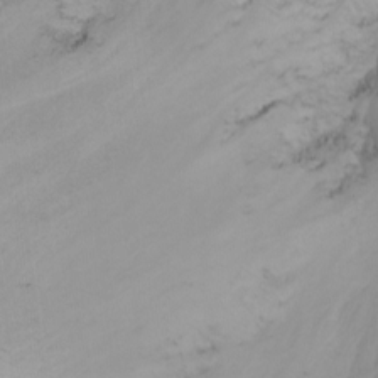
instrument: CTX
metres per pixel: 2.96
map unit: Nhu
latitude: -6.8597
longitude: -66.2144
